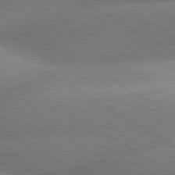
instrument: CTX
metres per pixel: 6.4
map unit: lApd
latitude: 80.1956
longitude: -154.8002
